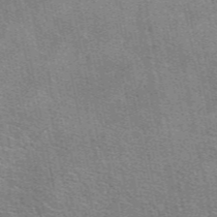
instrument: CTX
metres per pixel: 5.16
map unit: eAb
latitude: 49.7639
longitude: 114.6140
